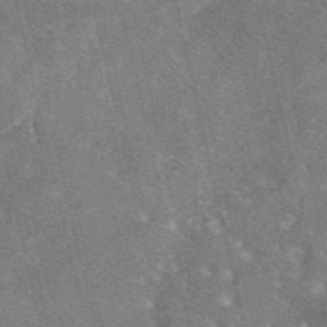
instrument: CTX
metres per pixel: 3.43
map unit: eAb
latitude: 47.0081
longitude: 118.9731
